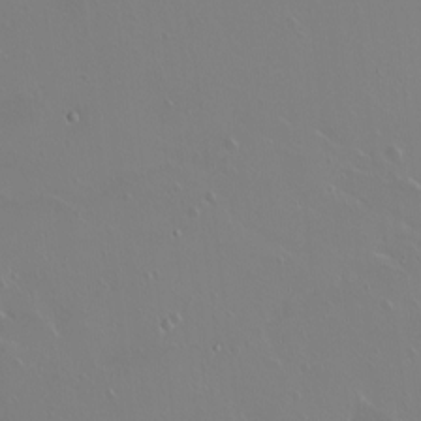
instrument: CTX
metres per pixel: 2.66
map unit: eHh
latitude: 1.4804
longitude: -54.5357
